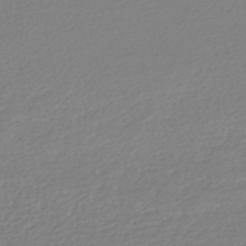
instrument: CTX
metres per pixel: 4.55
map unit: HNhu
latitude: -47.3509
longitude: 103.3699
